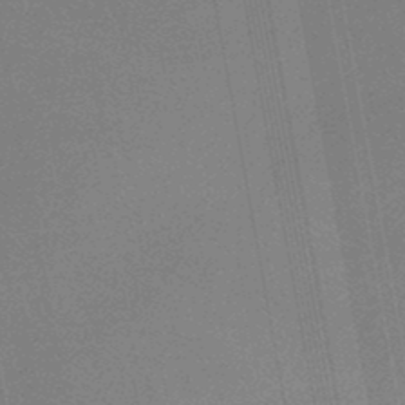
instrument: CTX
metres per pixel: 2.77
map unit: lHb
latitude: -47.4454
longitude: 68.2172
